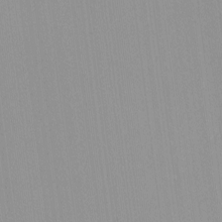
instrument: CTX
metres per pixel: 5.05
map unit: lHvf
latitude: -12.5763
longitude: -104.4979
